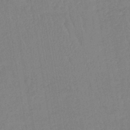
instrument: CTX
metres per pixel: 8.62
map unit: lHb
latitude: -40.7274
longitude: 67.8422
